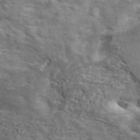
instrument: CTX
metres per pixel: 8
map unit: ANa
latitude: 41.7449
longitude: 16.2740
